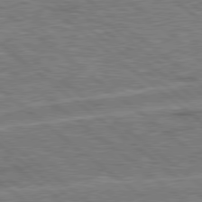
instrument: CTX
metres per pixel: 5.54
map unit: Hpe
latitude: 78.7624
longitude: 174.3306
